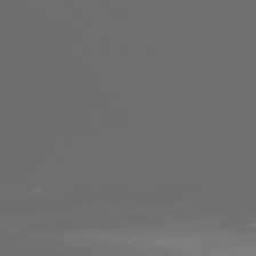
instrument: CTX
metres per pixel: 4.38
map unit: Ap
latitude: -76.3873
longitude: -74.3467
